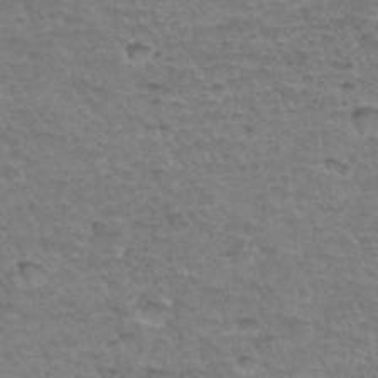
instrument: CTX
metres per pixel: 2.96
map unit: Hto
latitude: 34.6301
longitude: -46.6680
